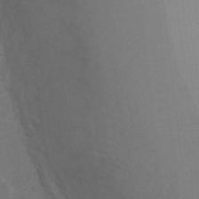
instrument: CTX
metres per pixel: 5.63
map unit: Ht
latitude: 1.4615
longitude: -25.7638
